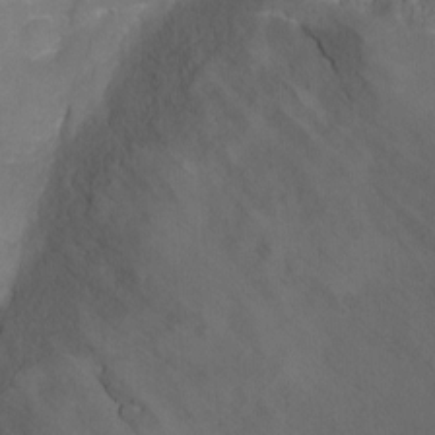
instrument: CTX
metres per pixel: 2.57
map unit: Ht
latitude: -7.0864
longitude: -28.0255
